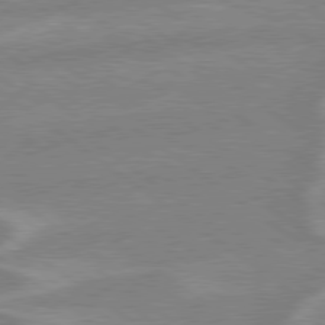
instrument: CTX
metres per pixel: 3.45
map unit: lApd
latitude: 79.0837
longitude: -164.2523
